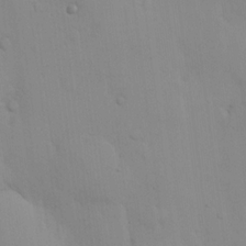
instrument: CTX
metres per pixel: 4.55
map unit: eHh
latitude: 16.8002
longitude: -62.9136
